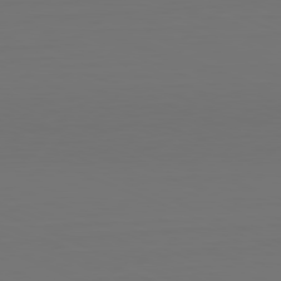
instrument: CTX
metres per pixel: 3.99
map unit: Hpe
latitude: -81.8612
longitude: 7.8233
